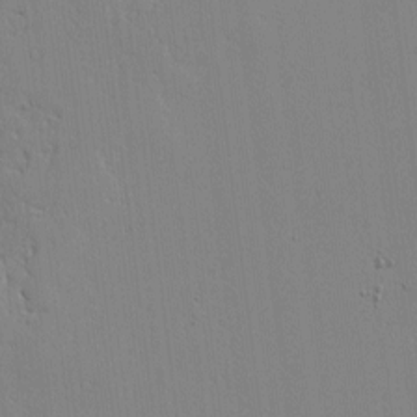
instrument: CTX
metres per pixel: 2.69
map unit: lAvf
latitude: -1.1620
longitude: -106.0255
